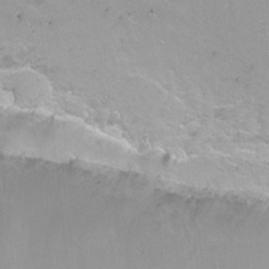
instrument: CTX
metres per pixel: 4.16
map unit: Nhu
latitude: -6.2928
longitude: -47.4994
